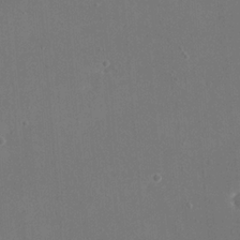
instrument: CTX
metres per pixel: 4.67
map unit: eHh
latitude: 19.7827
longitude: -67.9906
